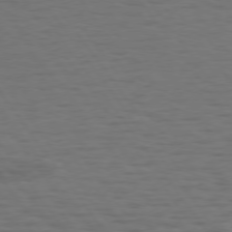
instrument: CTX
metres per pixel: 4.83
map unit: Hpe
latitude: 74.1578
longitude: -131.1215
